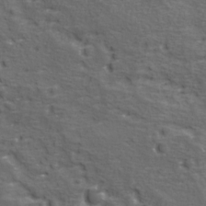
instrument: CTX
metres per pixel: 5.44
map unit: Ave
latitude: 11.3482
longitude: -104.9325
